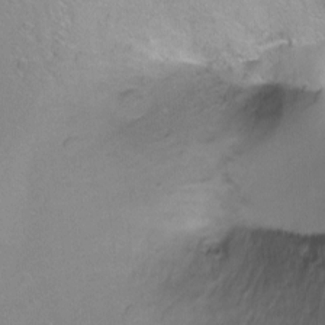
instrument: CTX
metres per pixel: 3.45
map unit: Ht
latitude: -8.3873
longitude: -36.6680
